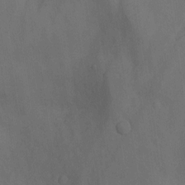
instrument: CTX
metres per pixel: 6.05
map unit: Nhu
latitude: -7.9556
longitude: -68.3089
